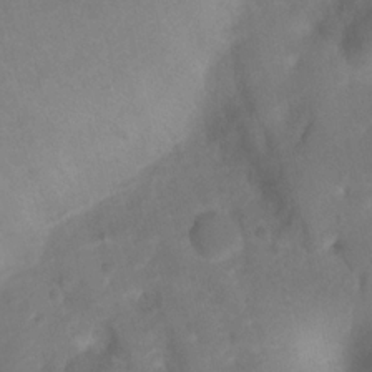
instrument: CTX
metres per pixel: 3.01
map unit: Ht
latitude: 1.6694
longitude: -21.6505
